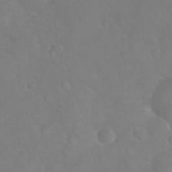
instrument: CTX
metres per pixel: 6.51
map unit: eHh
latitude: 24.4978
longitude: -63.7072
